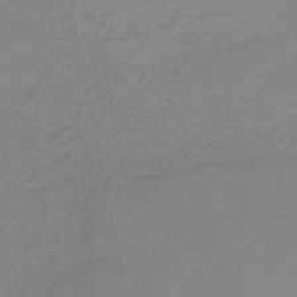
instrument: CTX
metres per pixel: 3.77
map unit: HNb
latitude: -51.2376
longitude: -50.5923
